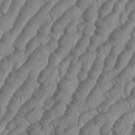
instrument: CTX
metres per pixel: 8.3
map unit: eHh
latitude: 36.8191
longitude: -137.1970
